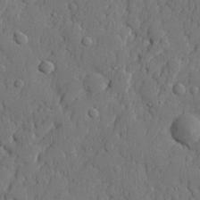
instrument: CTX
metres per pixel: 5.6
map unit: lHvf
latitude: 23.7261
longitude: 141.8800
